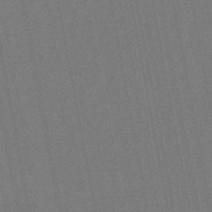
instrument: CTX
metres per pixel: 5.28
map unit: eHb
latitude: -49.7289
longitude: 73.7100
